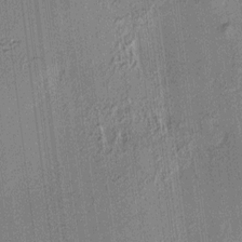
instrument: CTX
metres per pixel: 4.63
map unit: HNhu
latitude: 7.9339
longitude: 14.0094
